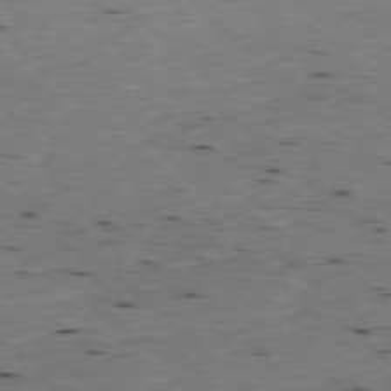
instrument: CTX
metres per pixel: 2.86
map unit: Ap
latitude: -77.3510
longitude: -89.4805
